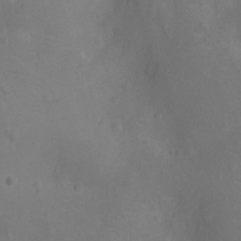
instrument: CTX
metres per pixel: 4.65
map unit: Ht
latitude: -9.6722
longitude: -23.4426
